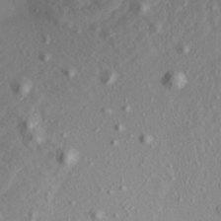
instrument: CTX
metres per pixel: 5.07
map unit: Aa
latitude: 18.2522
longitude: -146.2523
